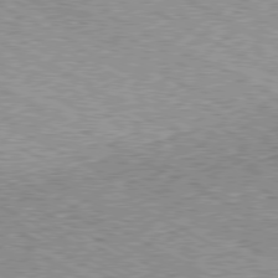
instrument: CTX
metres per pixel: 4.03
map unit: Ap
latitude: -80.6708
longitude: -49.5182
